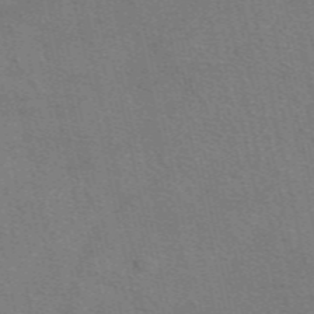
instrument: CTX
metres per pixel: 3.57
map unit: eAb
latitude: 50.1011
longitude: 112.9920
